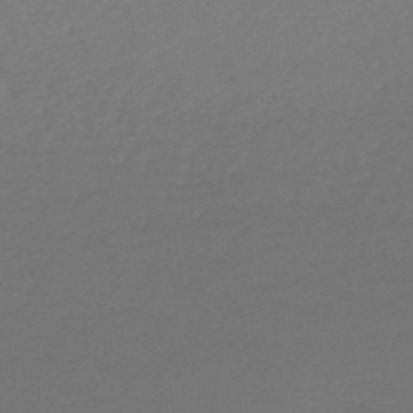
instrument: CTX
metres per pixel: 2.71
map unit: lHb
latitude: -46.9730
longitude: 57.5588
